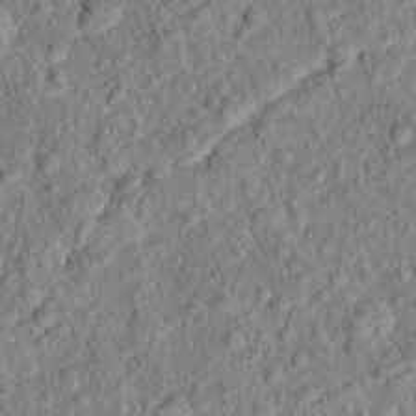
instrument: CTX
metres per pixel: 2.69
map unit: Hto
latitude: 15.7639
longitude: -41.1781
